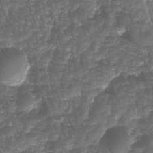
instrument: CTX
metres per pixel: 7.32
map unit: Ave
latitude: -10.8597
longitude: -119.1781
